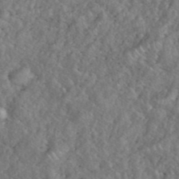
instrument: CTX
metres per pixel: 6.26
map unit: eHh
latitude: 40.4034
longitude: -57.4237
